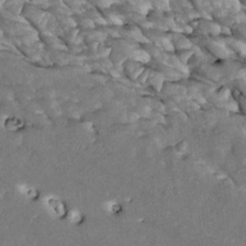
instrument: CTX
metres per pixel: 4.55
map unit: Htu
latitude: 2.6490
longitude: 143.6155
